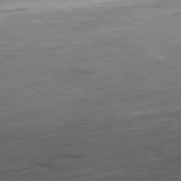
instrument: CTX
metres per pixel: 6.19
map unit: Hpe
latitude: -80.5385
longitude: 21.5588
